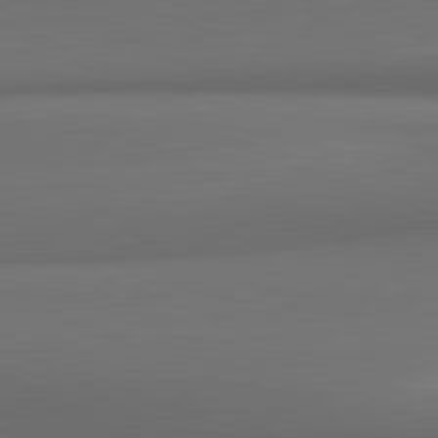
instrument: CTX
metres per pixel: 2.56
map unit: lApd
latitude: 81.8583
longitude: 170.4062
